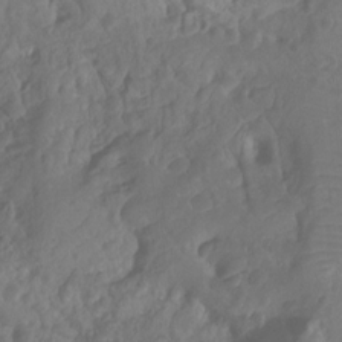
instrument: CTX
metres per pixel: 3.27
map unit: Nhu
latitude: -15.3699
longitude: -26.3467
